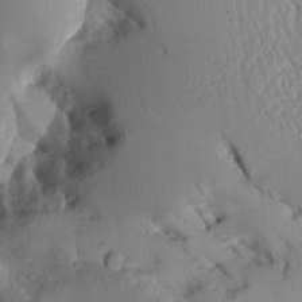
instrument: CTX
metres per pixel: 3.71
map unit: Aa
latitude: 11.0270
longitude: -127.7261
